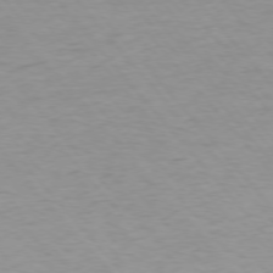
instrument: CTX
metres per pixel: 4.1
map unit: Ap
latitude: -76.0472
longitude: -88.5357
